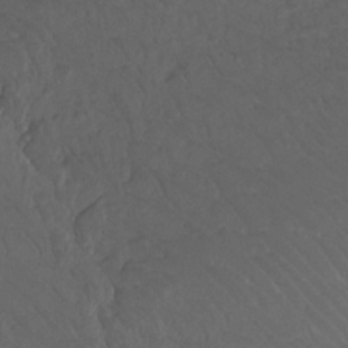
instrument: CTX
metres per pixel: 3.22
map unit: Htu
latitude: -11.8989
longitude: -72.3467
